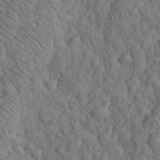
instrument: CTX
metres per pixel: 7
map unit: eHh
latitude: 32.6113
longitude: -67.4804
